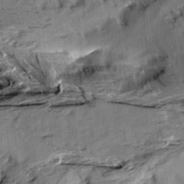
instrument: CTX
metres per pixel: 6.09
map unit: Aa
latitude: 10.2523
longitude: -141.6693
